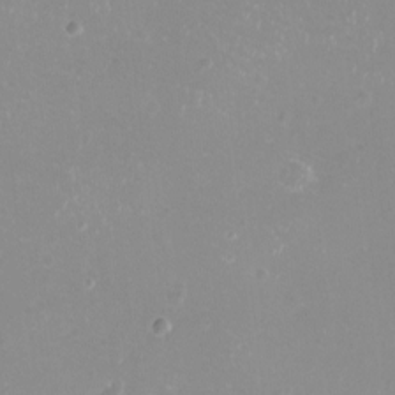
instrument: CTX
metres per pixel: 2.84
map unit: eHh
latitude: -12.0472
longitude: -61.7260
